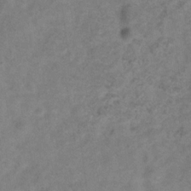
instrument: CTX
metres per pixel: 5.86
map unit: Hve
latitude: -32.9353
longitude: 89.4454
